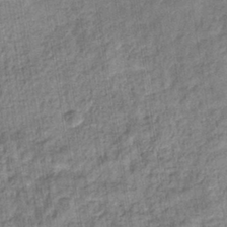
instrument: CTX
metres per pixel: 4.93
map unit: eHb
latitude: -37.1431
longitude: 79.8611
